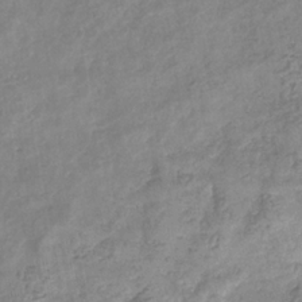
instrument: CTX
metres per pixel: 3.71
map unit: eHb
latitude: -33.0865
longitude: 76.0094
